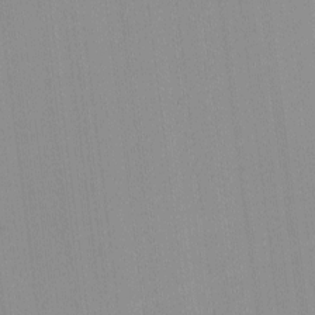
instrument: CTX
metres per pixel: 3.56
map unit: lHvf
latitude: -13.0675
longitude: -103.1025
